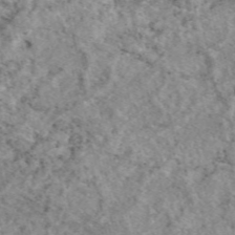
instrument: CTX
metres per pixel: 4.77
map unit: eAb
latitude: 48.1011
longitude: 112.4251
